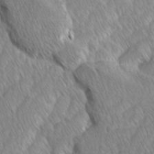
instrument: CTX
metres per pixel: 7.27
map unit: Ave
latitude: -1.2565
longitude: -114.0255
